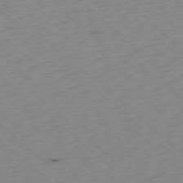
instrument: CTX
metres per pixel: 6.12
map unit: Ap
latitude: -78.1039
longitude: -60.2333
